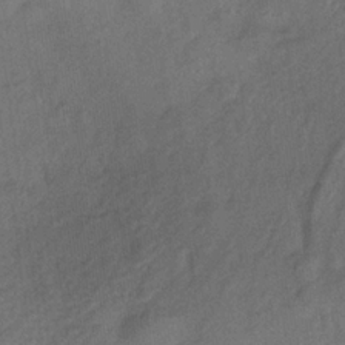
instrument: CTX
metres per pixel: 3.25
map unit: lHb
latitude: -33.1998
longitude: 64.7841
